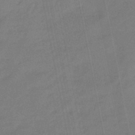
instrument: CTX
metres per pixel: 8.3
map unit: eHb
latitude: -45.7289
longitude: 87.5210
